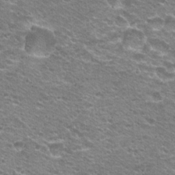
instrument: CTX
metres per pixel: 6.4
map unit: Hto
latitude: 21.4616
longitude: -32.8758
